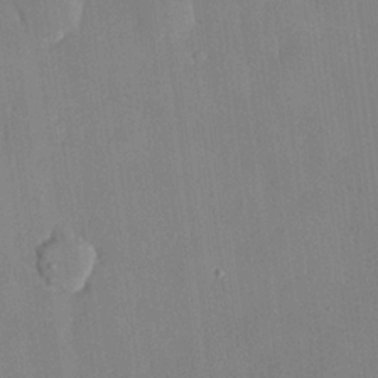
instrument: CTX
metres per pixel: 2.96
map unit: lHvf
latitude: 21.3671
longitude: 146.1983
